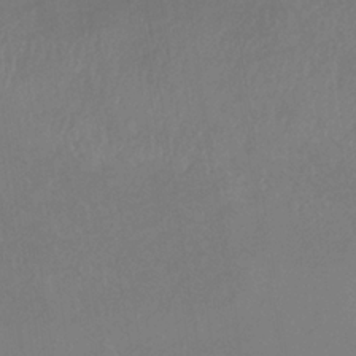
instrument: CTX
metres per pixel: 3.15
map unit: lHb
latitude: -34.4629
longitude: 67.4265
